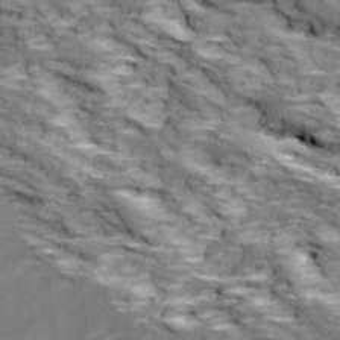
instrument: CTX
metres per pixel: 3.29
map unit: Ave
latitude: 18.7057
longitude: -135.7260
